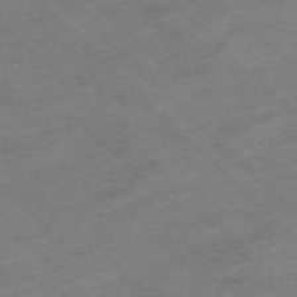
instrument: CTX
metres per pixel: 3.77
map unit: Hpe
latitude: -77.1998
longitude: -16.3467
